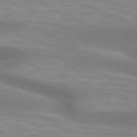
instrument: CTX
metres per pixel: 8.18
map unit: lApd
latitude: 74.8947
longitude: -49.6316
